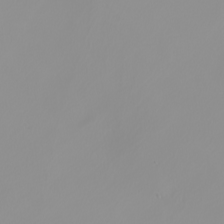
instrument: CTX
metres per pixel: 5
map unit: Nhu
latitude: -8.3117
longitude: -95.2159
